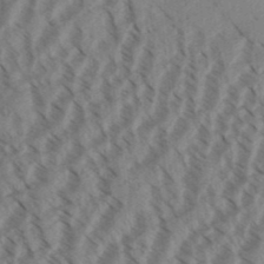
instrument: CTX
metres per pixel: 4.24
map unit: Aa
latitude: 31.3293
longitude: -138.9325
